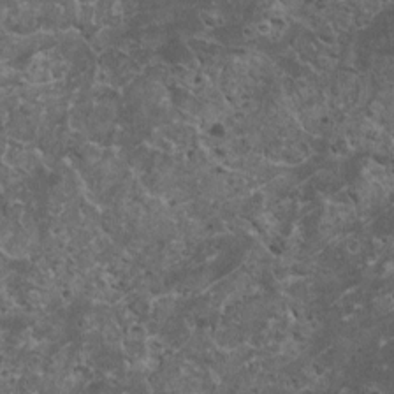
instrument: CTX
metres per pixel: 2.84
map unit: HNhu
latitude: 2.8191
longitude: 3.9178
